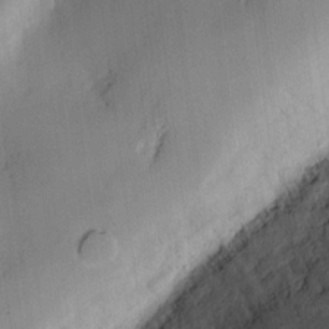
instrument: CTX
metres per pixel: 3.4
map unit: eHh
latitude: 11.6883
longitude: -72.4601
